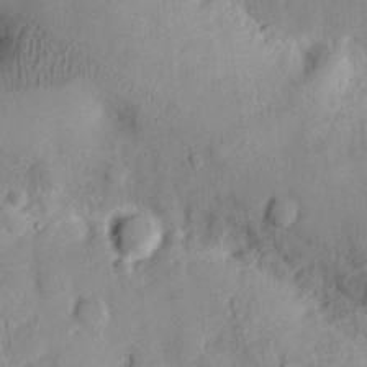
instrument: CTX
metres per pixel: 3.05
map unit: Ht
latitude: 8.3090
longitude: -75.3293
